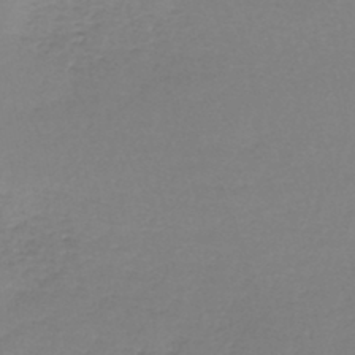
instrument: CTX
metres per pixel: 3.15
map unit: lHb
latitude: -45.0864
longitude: 62.2550
